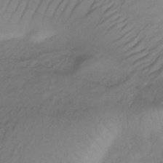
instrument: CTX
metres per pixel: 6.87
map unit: lHb
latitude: -35.0675
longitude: 71.3132
